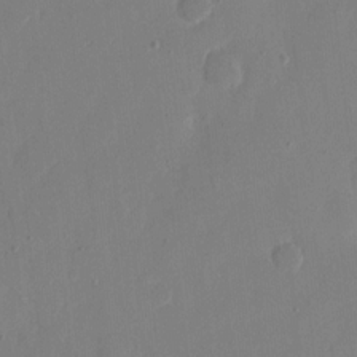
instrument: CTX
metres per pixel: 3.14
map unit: eHh
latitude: 9.6505
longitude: -67.8016
